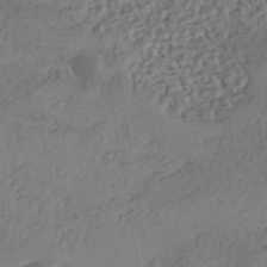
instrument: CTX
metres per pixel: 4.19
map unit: eHh
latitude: -42.9730
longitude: 121.2943
